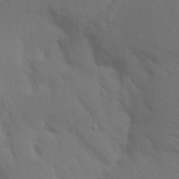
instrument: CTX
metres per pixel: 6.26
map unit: Nhu
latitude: 21.4994
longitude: -73.4238
